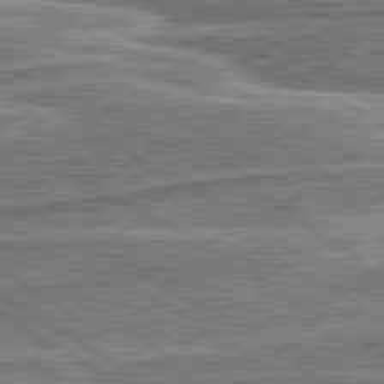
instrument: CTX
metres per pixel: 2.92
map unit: lApd
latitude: 80.4601
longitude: 172.9542
